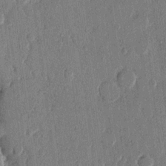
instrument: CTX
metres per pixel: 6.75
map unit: eHh
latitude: 13.3671
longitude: -68.7624
